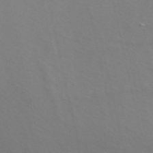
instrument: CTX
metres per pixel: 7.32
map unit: ANa
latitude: 48.5546
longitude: -76.1955
